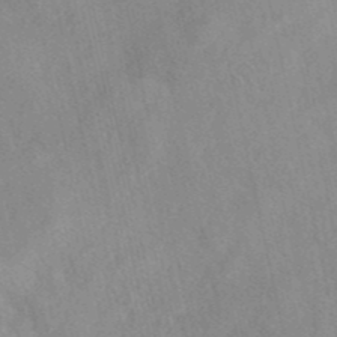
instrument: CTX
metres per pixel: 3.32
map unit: eAb
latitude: 40.5923
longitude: 109.0675
